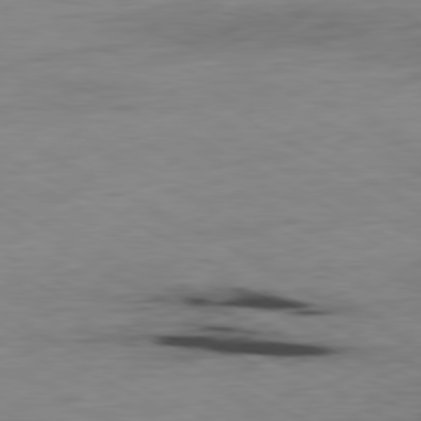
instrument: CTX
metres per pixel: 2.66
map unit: Ap
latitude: -80.5574
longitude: -92.7057
